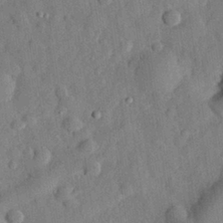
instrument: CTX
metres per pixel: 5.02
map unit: eHh
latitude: 29.9717
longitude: -76.1955
